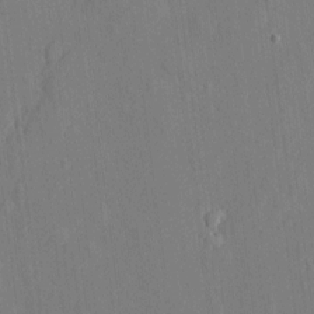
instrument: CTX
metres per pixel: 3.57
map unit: eHh
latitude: 5.1970
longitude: -72.9703
